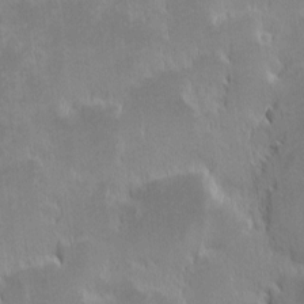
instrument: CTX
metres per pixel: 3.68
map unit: eHh
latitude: -2.0472
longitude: -84.9703
